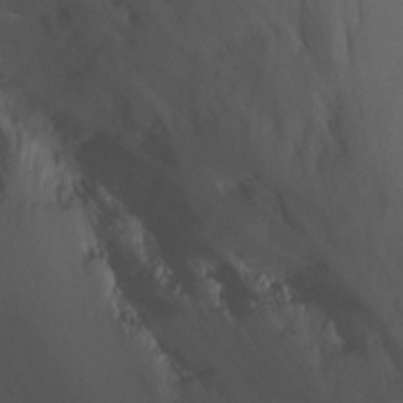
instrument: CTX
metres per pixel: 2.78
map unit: Nhu
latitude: -13.3132
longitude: -65.1781
